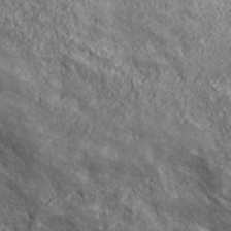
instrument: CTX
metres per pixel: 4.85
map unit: eHh
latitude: 43.1781
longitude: -88.8758
